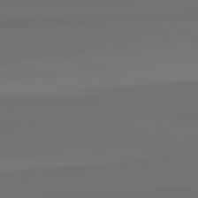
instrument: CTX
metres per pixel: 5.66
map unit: lApd
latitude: 82.8569
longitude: 160.5952
